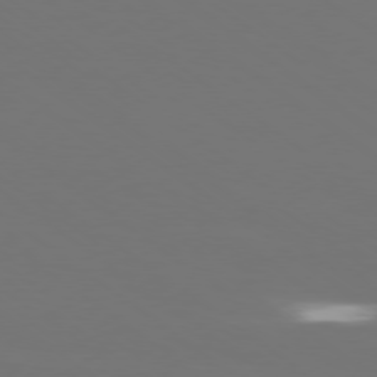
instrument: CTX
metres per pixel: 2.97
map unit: Ap
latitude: -79.0108
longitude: -93.9906
